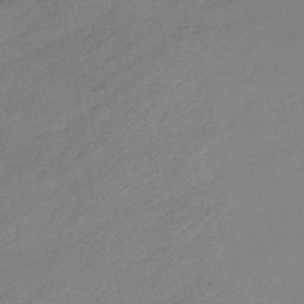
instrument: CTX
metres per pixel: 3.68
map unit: eHb
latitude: -44.8030
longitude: 85.4832
